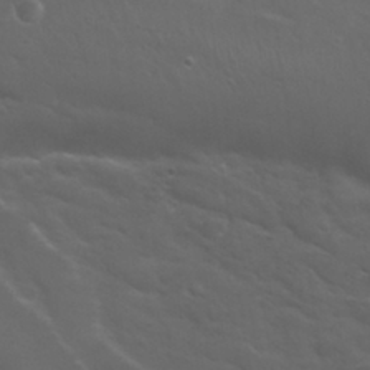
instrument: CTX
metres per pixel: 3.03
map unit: Nhu
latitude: 29.5560
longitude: -50.4601
